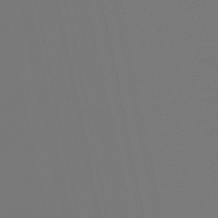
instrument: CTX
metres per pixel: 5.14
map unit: eHb
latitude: -50.1795
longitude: 78.9919
